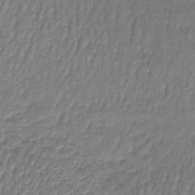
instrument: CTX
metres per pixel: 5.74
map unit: lHb
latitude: -42.8030
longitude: 59.1431
